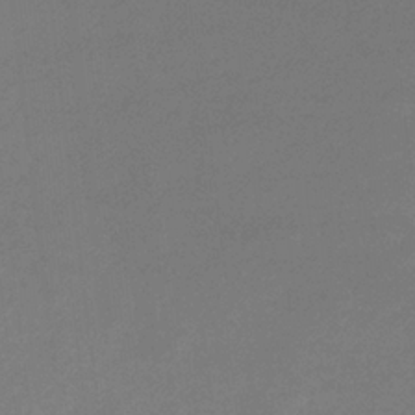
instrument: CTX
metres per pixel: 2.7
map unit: eHb
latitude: -33.0676
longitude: 69.5588
